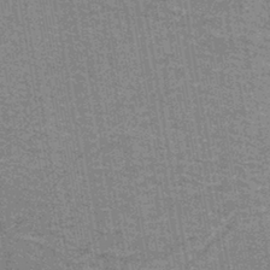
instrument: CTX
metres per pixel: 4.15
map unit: lHb
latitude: -42.9541
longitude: 54.9731
